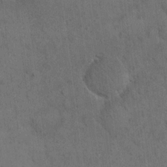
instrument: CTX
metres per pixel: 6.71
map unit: eHh
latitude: 18.8758
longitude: -63.7261
